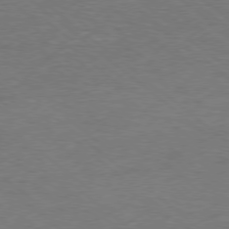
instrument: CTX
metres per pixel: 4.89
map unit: Hpe
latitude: -78.7085
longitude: 17.8045
